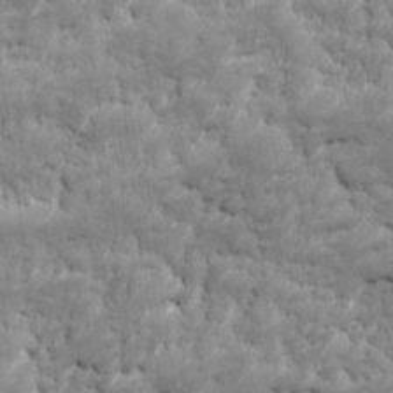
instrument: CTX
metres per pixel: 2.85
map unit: Ave
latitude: 16.9514
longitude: -135.4804
